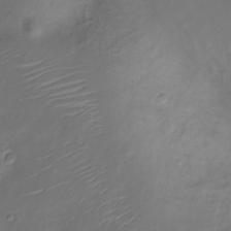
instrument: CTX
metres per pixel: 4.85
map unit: Nve
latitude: -20.4251
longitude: 104.8975
